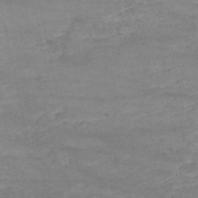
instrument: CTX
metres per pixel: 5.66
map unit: HNb
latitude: -52.1039
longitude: -39.4426
